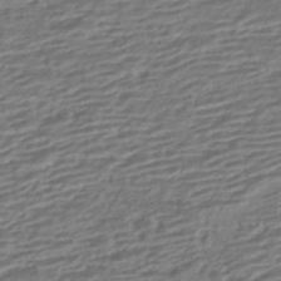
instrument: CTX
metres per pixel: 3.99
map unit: HNhu
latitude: -42.8219
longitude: 104.7463
